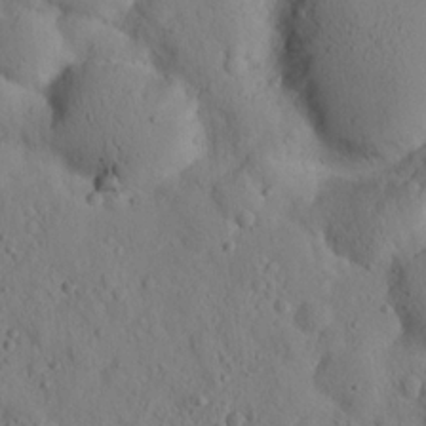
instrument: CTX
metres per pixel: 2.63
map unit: lHvf
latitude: 14.8191
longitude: 177.9556
